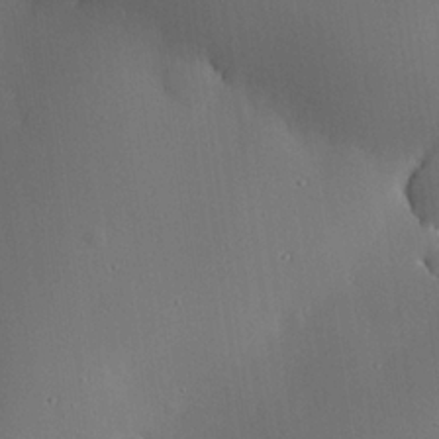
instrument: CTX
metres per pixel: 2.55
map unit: eHh
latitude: 23.7450
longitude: -91.4426
